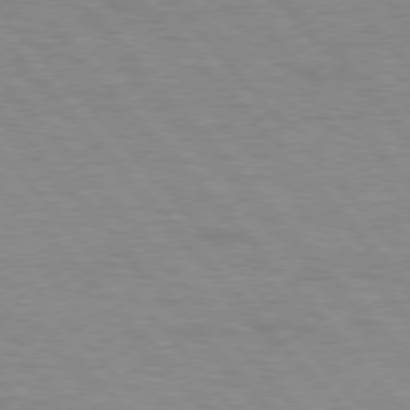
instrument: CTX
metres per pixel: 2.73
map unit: lApd
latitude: 76.0444
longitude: -87.0836
